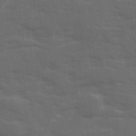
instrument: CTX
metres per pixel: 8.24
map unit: Ave
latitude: 18.6679
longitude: -130.5357
